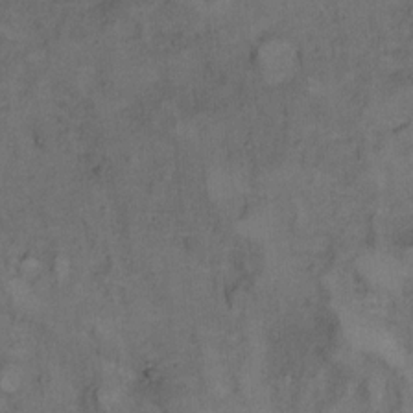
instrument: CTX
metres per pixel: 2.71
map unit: Hto
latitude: 6.2900
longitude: -37.7072
